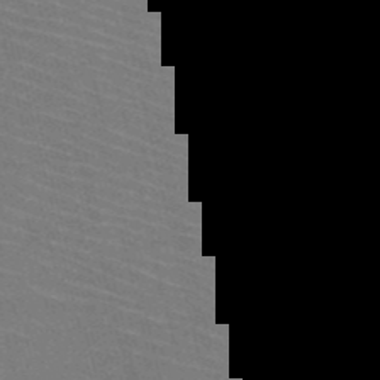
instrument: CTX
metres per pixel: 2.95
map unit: HNb
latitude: -50.7652
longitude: -45.0080
